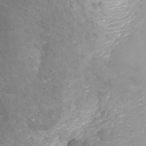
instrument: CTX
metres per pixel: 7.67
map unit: Nhu
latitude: -6.2361
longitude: -49.6694
